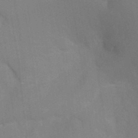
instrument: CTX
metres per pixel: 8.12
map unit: Ht
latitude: -3.6532
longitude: -26.6680
